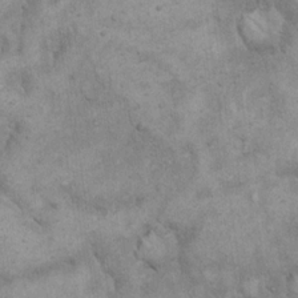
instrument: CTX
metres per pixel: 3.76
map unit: eHh
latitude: 18.7246
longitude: -61.1214
